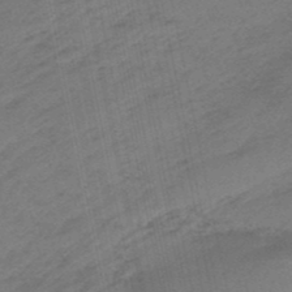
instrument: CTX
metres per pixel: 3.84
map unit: eHb
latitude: -48.0850
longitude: 86.5196
